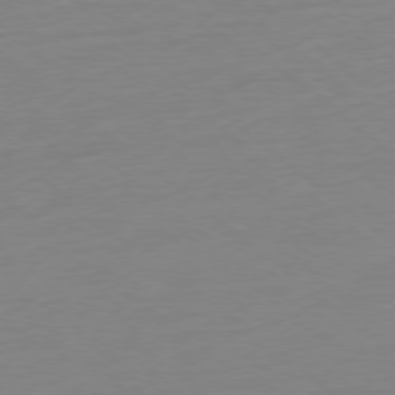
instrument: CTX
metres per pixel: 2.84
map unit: Ap
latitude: -78.2361
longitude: -76.4979
